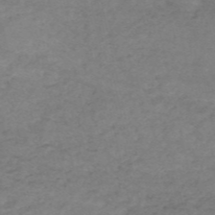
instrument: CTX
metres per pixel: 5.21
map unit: HNb
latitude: -55.1431
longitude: -45.0836
